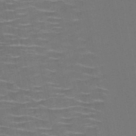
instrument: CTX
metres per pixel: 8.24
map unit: HNb
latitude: -50.8786
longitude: -47.3482
